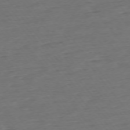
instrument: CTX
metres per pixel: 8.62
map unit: Ap
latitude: -75.2943
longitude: -82.9513
